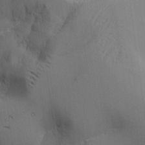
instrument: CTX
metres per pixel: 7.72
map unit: Aa
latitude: 25.7638
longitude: -127.8017
